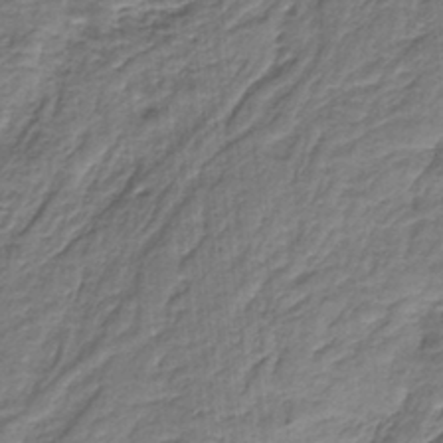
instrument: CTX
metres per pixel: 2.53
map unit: HNb
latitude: -35.7855
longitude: 57.8800
